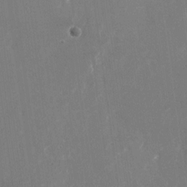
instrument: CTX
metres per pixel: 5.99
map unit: Nhu
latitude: -23.7667
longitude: -72.1389
